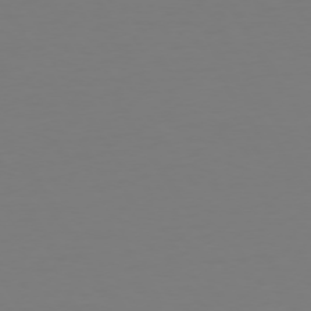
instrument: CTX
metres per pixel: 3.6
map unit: Hpe
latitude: 72.9514
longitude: -122.6301
